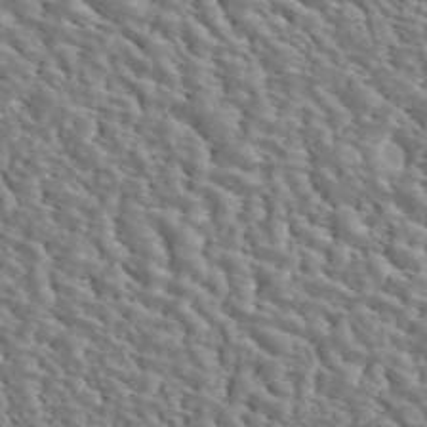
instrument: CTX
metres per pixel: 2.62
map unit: ANa
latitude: 42.6302
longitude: 14.6897
